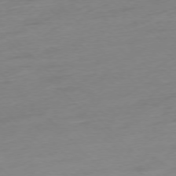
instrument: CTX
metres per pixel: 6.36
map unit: Ap
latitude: -77.0675
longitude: -63.0837
